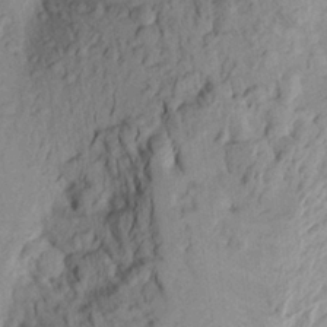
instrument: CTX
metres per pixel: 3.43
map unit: Aa
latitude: 22.2522
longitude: -149.9150
